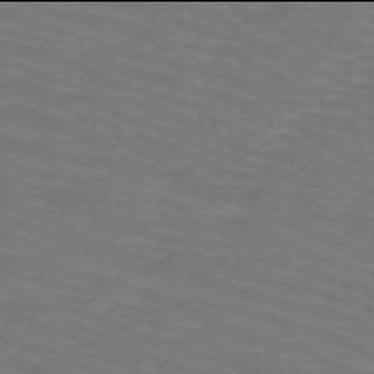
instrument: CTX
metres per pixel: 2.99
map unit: HNb
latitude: -50.0094
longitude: -50.4979
